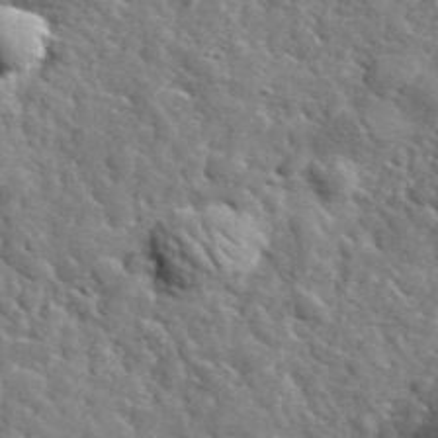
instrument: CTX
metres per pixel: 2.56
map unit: lHvf
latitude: 36.1767
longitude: -86.4601
